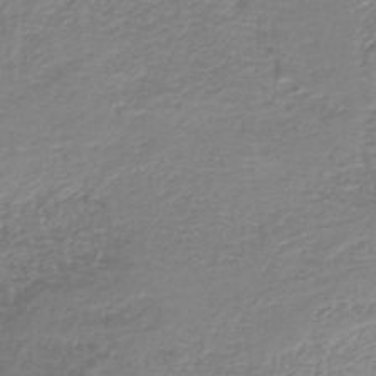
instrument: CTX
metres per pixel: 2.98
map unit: HNb
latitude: -41.2187
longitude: 49.7100
